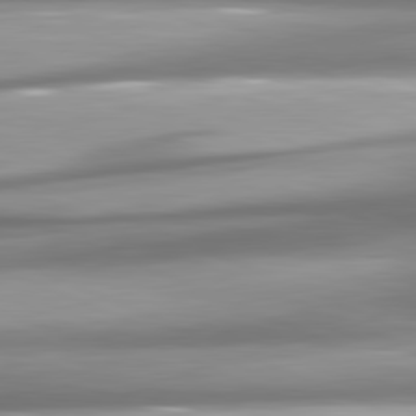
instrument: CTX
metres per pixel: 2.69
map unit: lApd
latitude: 81.4615
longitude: -143.9150
